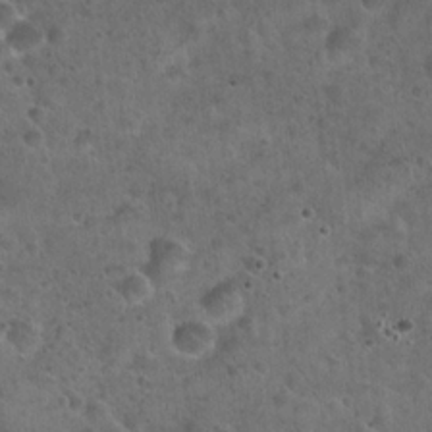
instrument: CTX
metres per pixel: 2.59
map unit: Hto
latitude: 22.1956
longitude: -52.9514
